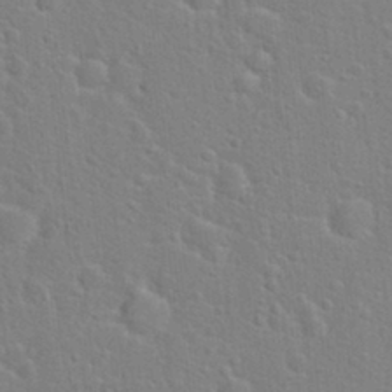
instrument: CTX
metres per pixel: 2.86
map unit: Hto
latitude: 22.0633
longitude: -47.3860
